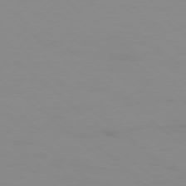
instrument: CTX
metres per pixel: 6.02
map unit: Ap
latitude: -77.7478
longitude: -66.6301
